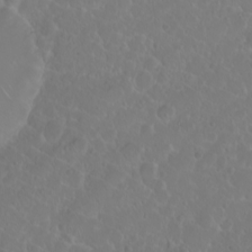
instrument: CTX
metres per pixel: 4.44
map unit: eHh
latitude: 1.2348
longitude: -55.1970
